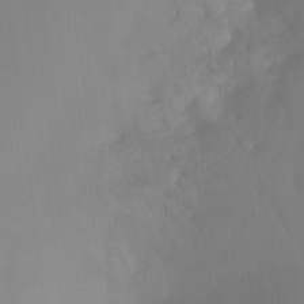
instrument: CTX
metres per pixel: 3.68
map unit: Ht
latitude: -8.0094
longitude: -31.0648
